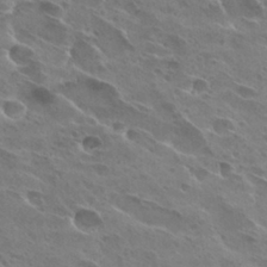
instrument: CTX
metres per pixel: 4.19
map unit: Hto
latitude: 27.2348
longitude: -40.8002
